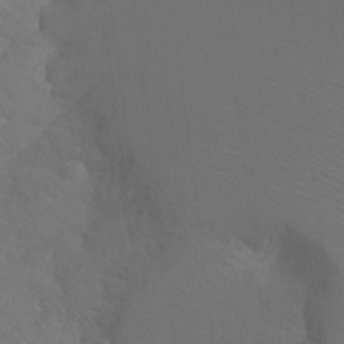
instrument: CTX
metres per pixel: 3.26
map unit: Ht
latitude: -7.7099
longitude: -37.7828
